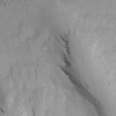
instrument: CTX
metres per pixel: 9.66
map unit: ANa
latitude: 39.1592
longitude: 21.1998
